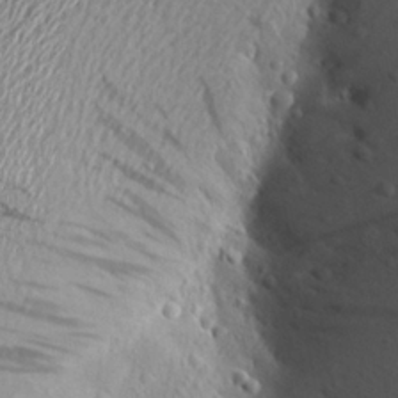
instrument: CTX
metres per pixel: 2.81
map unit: Aa
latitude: 19.1592
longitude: -148.5735
